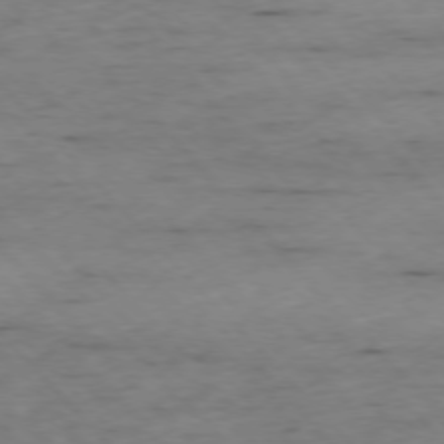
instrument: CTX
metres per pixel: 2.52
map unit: Ap
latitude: -76.6141
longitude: -89.8395
